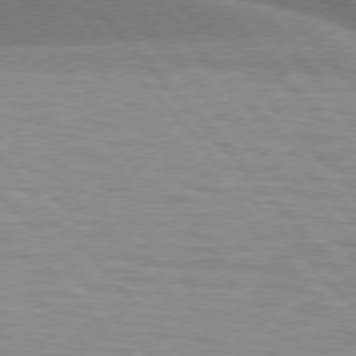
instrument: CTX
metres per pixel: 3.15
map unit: lApd
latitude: 76.4790
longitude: -62.2334
